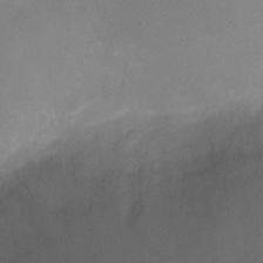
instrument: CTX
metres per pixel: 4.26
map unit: Ht
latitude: -7.9367
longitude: -19.1214
